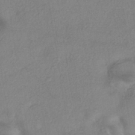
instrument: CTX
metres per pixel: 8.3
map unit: eHh
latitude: -41.6722
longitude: 119.3321
